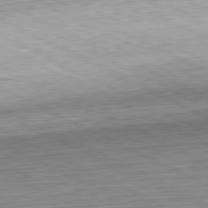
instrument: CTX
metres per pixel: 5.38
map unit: Hpe
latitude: -81.2943
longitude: 10.2551
